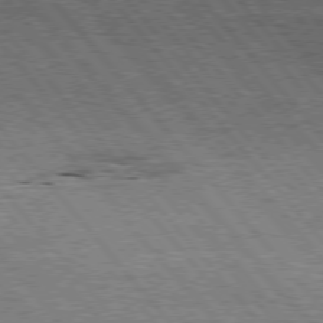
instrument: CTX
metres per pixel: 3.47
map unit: Hpe
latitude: 75.4804
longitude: -139.6505
